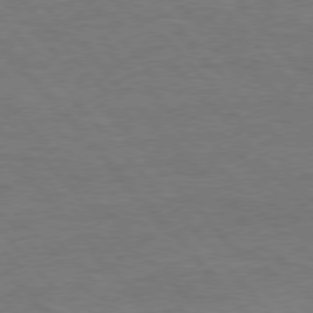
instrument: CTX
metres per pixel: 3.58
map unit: Hpe
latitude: 76.3089
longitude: -157.4804
